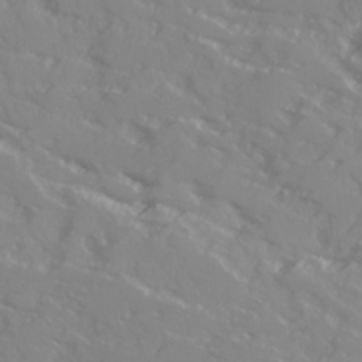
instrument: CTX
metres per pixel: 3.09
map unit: Ave
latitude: 17.6316
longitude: -129.3859
